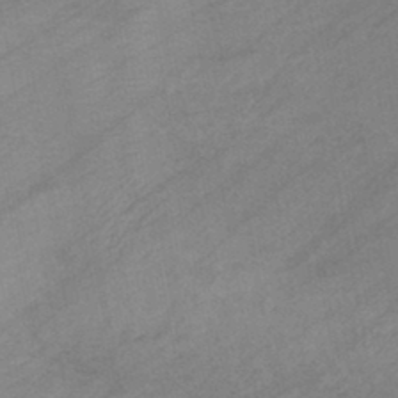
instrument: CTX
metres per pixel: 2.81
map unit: eHb
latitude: -43.5966
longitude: 85.8233
